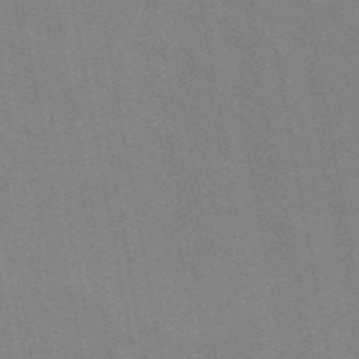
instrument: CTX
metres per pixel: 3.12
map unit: ANa
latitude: 46.5735
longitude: 49.0109
